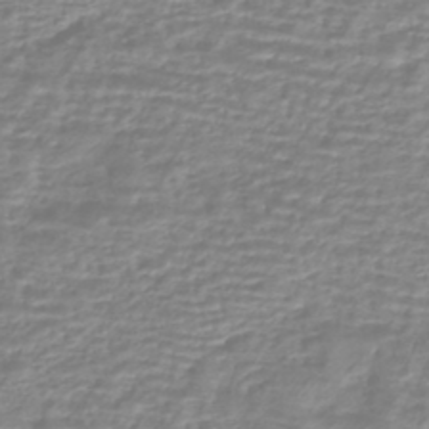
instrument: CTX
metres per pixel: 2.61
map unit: HNhu
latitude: -44.2551
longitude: 98.8786
